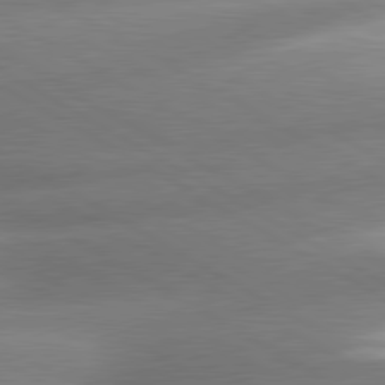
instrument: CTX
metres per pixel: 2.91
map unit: lApd
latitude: 80.3467
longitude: -163.1781
